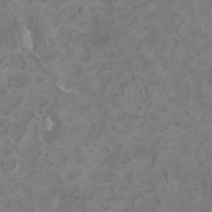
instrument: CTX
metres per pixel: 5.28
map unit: HNhu
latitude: 2.8947
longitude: -3.4426
